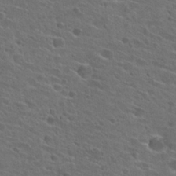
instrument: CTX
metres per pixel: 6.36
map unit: Hto
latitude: 26.6302
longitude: -45.3859
